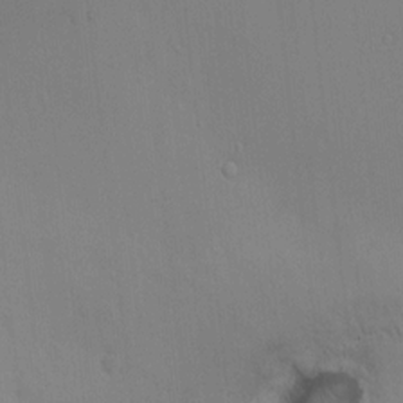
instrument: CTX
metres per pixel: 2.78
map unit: HNhu
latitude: 7.1781
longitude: 3.9745
